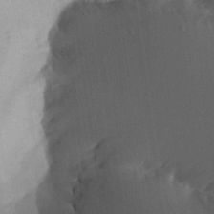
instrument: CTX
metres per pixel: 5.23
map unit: Aa
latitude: 22.1011
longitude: -147.1970
